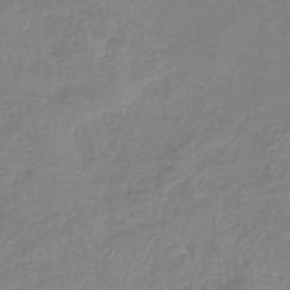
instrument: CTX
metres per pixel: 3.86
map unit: eHb
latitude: -37.5966
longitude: 75.7289
